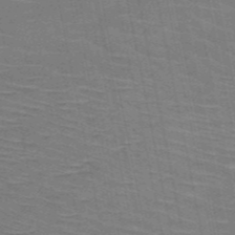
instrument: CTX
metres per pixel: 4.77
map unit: HNb
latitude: -53.4643
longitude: -45.4048
